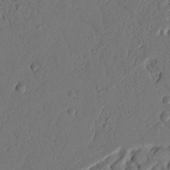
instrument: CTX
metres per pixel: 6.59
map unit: Nhu
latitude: 20.2901
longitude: -77.9150
